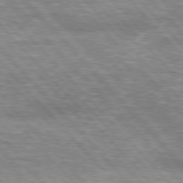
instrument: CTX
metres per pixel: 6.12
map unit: lApd
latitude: 76.4034
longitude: -75.1025
